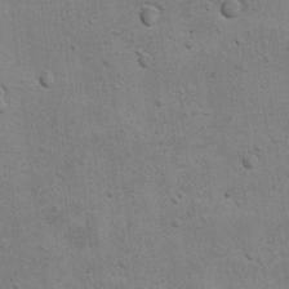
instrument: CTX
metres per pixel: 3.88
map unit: Hto
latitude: 11.6883
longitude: -36.9702
